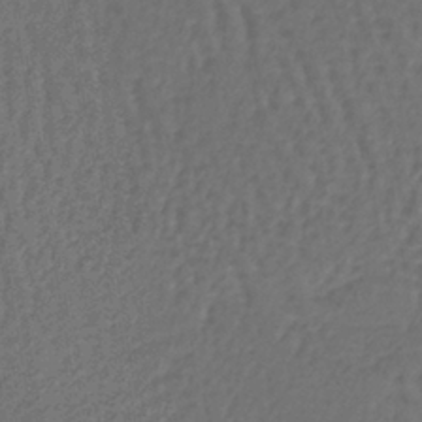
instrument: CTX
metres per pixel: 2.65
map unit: lHb
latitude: -39.7478
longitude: 63.7477
